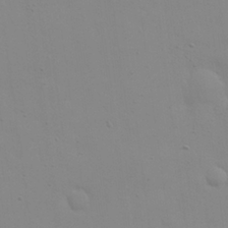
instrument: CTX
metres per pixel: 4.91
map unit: eHh
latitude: 24.5545
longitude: -65.5749
